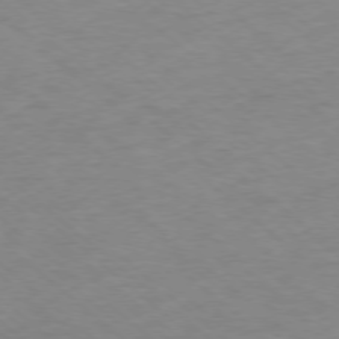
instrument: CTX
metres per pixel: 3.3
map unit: Ap
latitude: -77.5399
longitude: -76.9513
